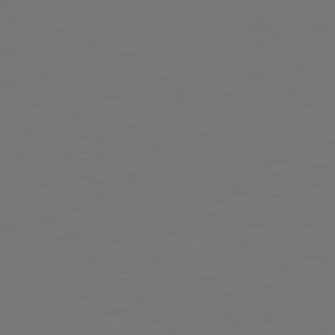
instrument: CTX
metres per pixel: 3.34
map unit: Hpe
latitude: 73.4616
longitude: -126.9703
